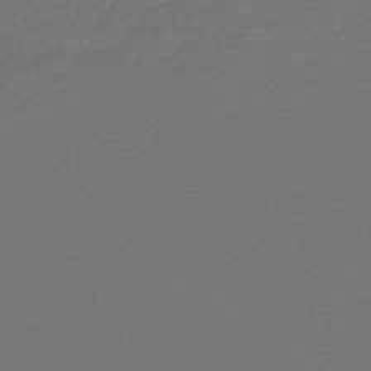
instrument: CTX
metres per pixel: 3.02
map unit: lHb
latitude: -43.4454
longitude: 61.8044
